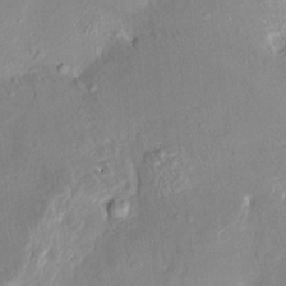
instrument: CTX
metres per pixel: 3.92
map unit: HNhu
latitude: 5.7072
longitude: 7.7099
